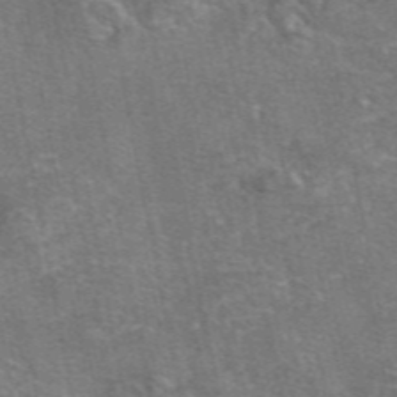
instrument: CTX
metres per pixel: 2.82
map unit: eAb
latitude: 46.9514
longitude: 103.7856
